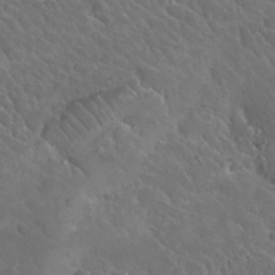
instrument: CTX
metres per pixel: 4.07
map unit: Nhu
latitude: 24.4412
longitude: -60.0255
